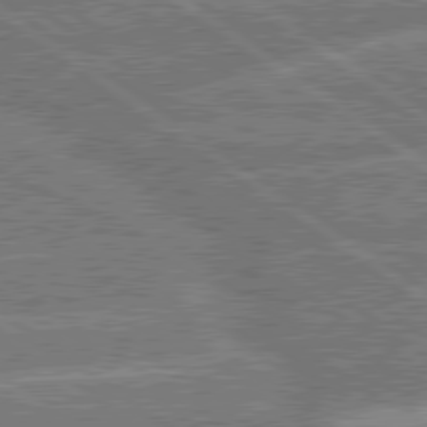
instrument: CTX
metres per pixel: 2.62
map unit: lApd
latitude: 79.8395
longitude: -156.5545
